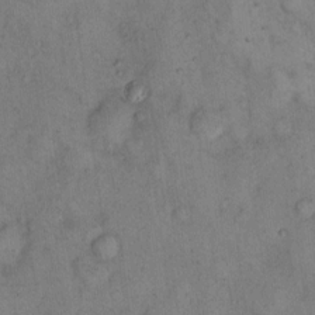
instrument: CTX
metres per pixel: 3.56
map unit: eHh
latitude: 14.9136
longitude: -63.8584
